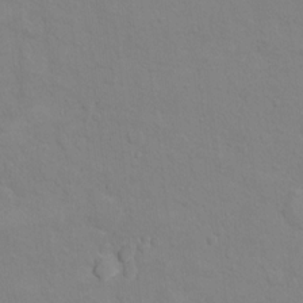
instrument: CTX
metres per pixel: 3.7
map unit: Ht
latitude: 11.9717
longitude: -33.5938
